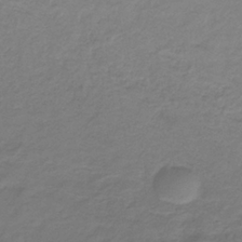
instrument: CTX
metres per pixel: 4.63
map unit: lHb
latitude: -34.5574
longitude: 70.5385
